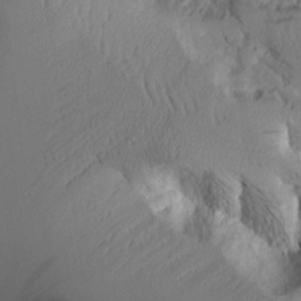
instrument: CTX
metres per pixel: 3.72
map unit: Aa
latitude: 10.6302
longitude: -126.6491
